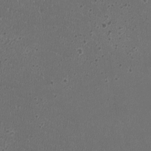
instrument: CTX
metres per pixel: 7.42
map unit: HNhu
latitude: -2.8596
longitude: -2.8947
